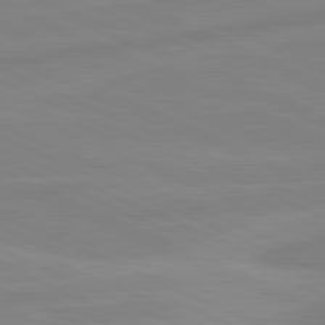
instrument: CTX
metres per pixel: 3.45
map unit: lApd
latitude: 81.5560
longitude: -173.5749
